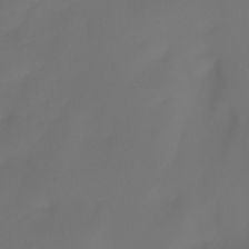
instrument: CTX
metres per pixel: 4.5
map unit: Nhu
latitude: -7.2943
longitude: -79.7828
